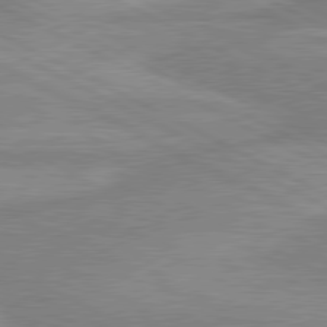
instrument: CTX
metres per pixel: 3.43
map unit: lApd
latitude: 80.5546
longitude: -169.6694
